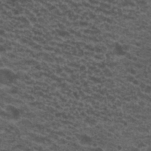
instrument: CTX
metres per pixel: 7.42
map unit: Hto
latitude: 19.9150
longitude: -36.6491
